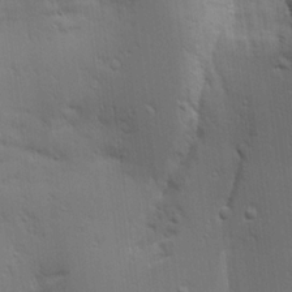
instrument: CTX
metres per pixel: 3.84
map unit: Aa
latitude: 18.2333
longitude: -142.6113
